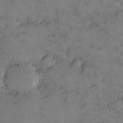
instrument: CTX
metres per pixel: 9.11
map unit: HNhu
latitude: 6.5168
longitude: 0.5763
